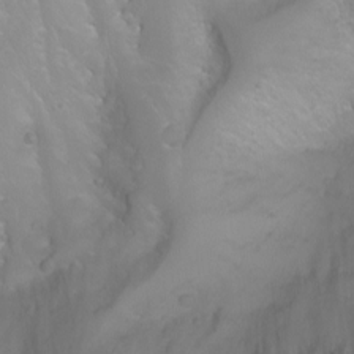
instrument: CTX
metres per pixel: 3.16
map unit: Nhu
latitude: -4.5573
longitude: -75.9339
